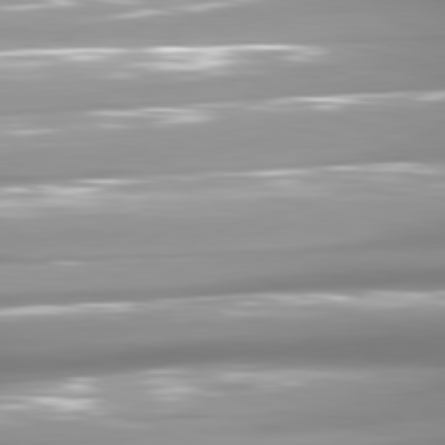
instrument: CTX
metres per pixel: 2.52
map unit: lApd
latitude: 80.9514
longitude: -139.9528
